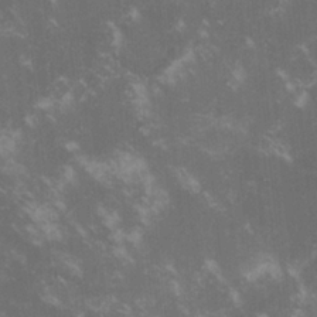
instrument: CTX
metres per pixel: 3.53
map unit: lHvf
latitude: -15.2754
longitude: -101.5749
